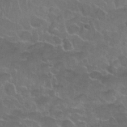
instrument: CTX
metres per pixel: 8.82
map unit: Nhu
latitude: 28.0822
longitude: -61.2537
